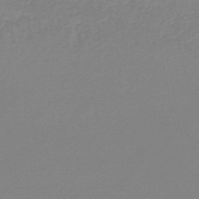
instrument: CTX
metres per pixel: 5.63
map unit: lHb
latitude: -45.5777
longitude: 65.9745
